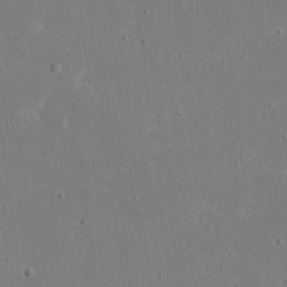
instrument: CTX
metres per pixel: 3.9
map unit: eHh
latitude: 18.4412
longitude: -72.3468
